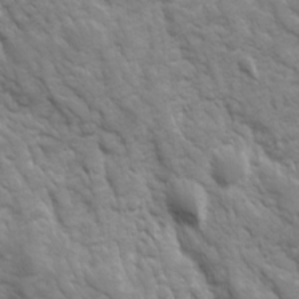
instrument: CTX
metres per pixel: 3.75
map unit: Ave
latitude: 16.5924
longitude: -131.7828
